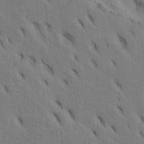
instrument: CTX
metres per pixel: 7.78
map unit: Htu
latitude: -3.5399
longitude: 152.2550
